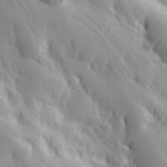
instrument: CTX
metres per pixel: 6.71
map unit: Hve
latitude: 32.8569
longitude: 149.5588
